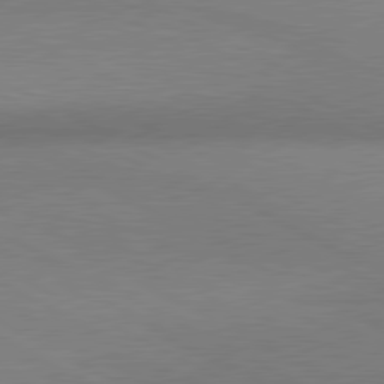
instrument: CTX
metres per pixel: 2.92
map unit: lApd
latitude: 80.5357
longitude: 128.8219
